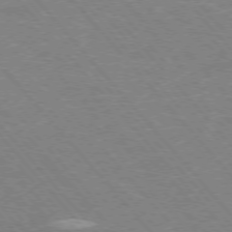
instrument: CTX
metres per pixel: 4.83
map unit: Hpe
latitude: -76.6707
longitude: -13.4616
